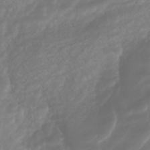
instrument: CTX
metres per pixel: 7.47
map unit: ANa
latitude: -41.5210
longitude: 104.8408
